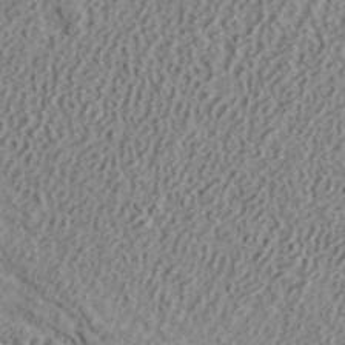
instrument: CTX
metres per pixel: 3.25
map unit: ANa
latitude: 41.4426
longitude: 30.0094
